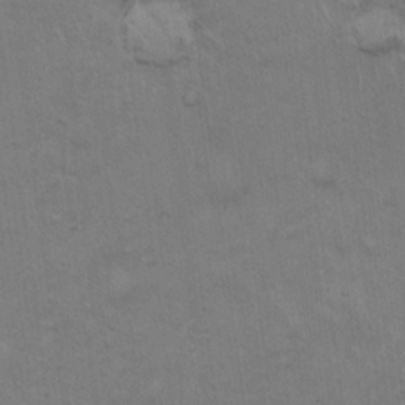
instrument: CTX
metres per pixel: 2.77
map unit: Hto
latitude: 18.7435
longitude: -60.1389
